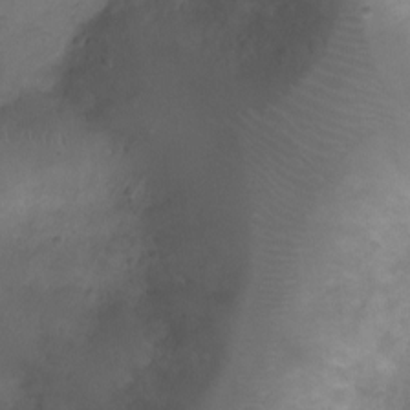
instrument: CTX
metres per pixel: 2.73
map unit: Ht
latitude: -3.0108
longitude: -18.7813
